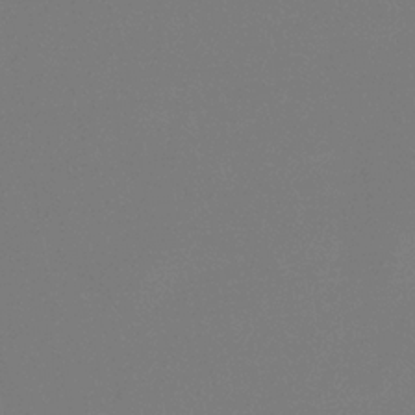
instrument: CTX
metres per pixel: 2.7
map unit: eHb
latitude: -30.5762
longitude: 72.1606
